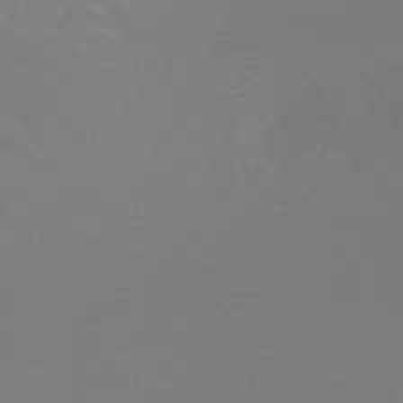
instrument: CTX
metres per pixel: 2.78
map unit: HNb
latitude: -49.0109
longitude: -48.7813
